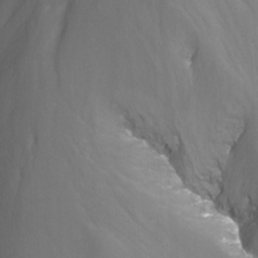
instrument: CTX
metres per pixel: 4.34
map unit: Nhu
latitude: -14.0094
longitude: -64.3657
